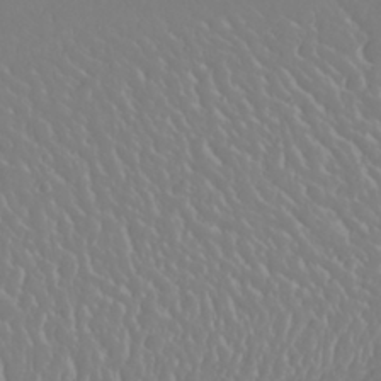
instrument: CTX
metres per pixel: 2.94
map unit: Nhu
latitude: 25.5182
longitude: -58.7057
